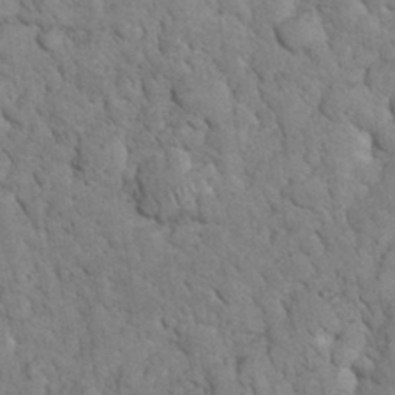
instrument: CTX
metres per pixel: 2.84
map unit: eHh
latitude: 33.5938
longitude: -66.4223
